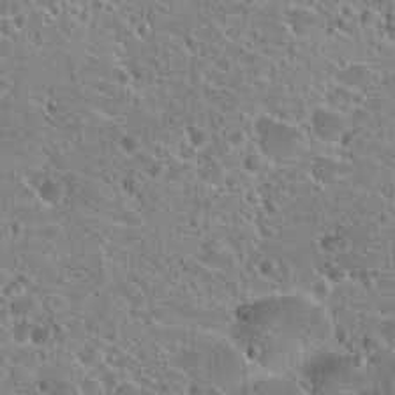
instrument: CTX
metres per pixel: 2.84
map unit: Hto
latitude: 23.4804
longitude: -43.3671
